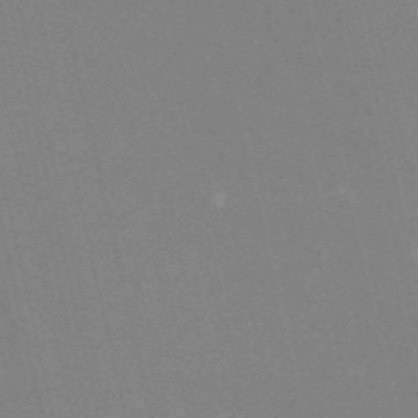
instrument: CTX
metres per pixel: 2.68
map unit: HNb
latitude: -54.4818
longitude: -41.2725
